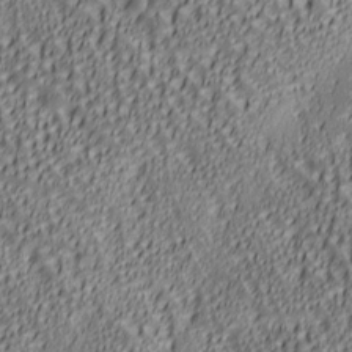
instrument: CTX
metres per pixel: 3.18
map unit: lAa
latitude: 6.2145
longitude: -116.8380
